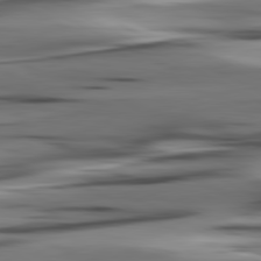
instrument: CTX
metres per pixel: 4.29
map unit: lApd
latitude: 80.9892
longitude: -123.6883
